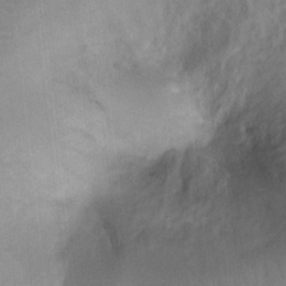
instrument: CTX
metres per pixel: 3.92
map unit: Ht
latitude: -1.8234
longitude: -33.3482
